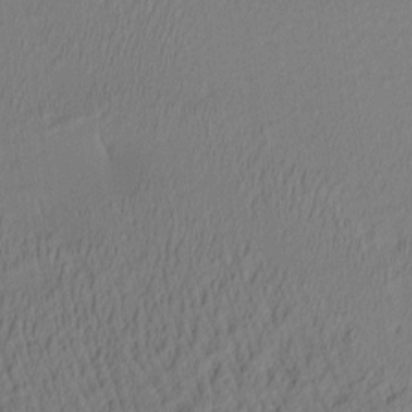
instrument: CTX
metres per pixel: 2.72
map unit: lAa
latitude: 2.8002
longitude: -115.4993
